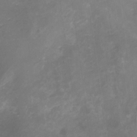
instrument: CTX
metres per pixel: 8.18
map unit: Nhu
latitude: -15.9556
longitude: -56.1199
